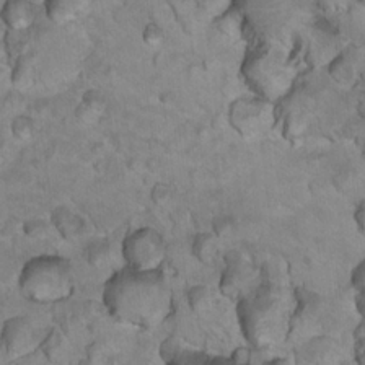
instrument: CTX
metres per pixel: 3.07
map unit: Hto
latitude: 17.9150
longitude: -35.6127
